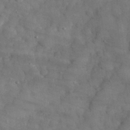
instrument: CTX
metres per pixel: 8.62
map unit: eHh
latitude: 31.6127
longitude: -70.4412
